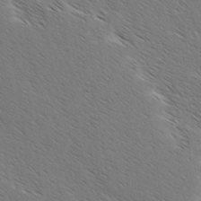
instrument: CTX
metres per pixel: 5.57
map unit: lAvf
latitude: -2.4628
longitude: -113.1214
